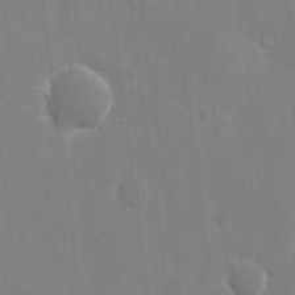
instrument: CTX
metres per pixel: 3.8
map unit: eHh
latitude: 10.0444
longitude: -70.3278
